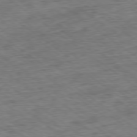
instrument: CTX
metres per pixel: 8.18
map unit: Ap
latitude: -79.2942
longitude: -49.5749
